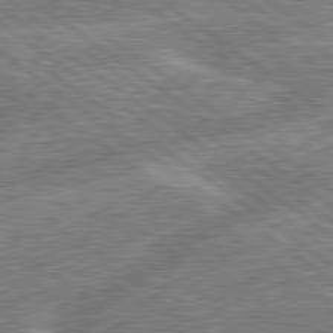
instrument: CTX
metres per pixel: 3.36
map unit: lApd
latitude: 79.6505
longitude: -144.3656
